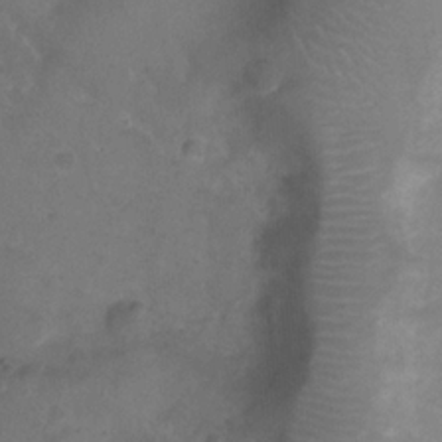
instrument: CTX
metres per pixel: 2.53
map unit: Ht
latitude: -3.5966
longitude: -18.8191
